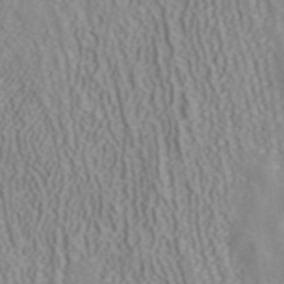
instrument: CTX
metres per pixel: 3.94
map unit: ANa
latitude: 41.0458
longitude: 34.5007
